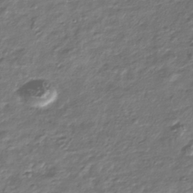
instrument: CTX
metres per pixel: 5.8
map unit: Nhu
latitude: -39.8800
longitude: -81.8583
